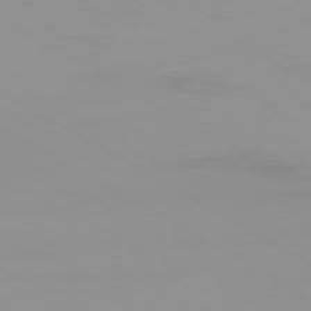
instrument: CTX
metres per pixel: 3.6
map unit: Ap
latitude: -79.7477
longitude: -92.3845
